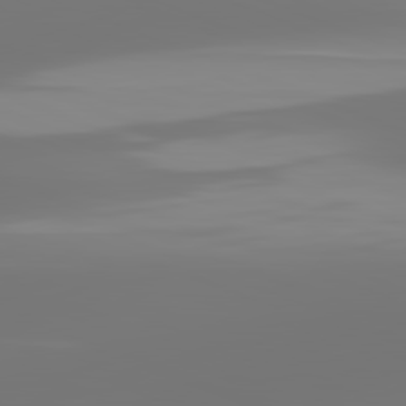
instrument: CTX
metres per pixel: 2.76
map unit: lApd
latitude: 81.9717
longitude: -150.6301
